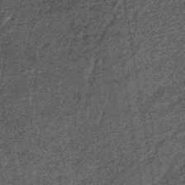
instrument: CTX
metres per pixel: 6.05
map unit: lHb
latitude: -39.3131
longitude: 66.1606
